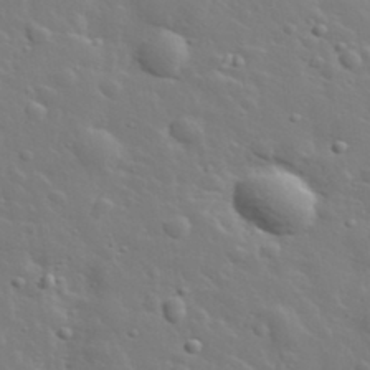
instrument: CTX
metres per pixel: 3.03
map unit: lHvf
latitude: 34.0444
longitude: -82.1388
